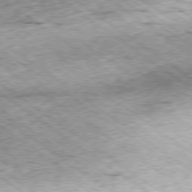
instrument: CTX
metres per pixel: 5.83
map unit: Hpe
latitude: -79.2376
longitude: 7.6155
